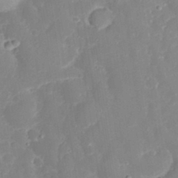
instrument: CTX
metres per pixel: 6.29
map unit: eHh
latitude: 32.1956
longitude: -59.8017
